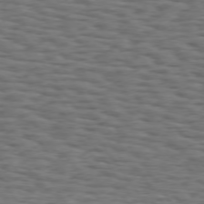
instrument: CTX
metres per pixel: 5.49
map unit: Hpe
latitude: 74.5546
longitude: -132.7246
